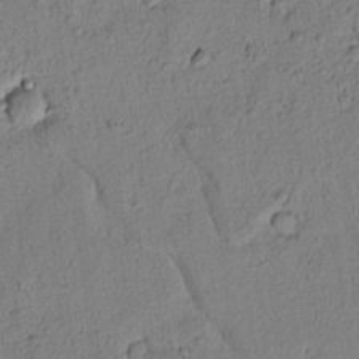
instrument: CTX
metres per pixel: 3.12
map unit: lAvf
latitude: 8.2145
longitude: 165.1431
